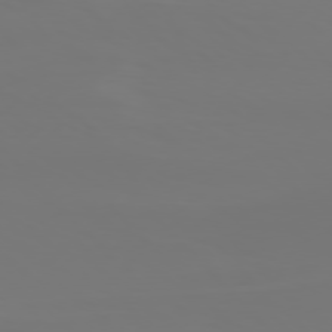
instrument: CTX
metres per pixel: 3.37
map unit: Hpe
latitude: 76.7246
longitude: -133.7639
